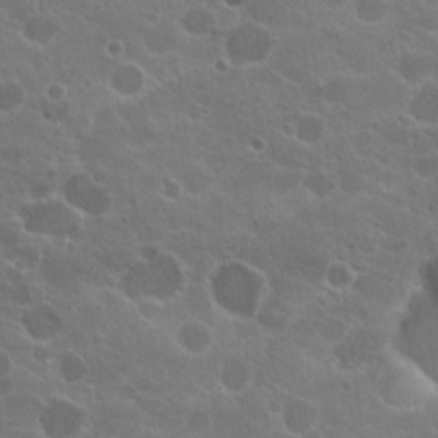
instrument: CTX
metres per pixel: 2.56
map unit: Hto
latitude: 18.1389
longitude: -36.4790
